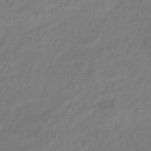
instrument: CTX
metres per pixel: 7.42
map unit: eHb
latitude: -42.5006
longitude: 83.6533
